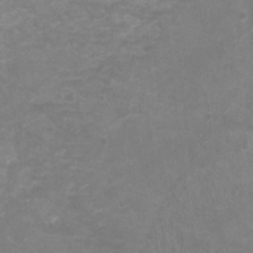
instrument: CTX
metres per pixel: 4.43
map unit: Nhu
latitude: -16.5196
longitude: -57.5560
